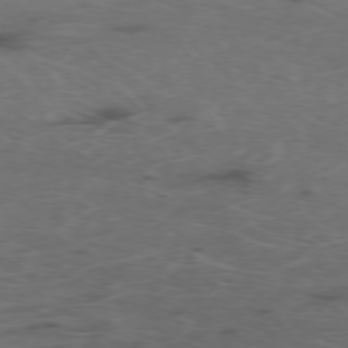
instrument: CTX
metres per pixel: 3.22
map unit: Ap
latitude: -76.1606
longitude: -66.5356
